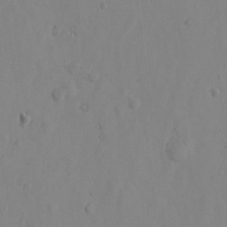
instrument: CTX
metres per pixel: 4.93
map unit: Htu
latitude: -1.5022
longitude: -177.0647
